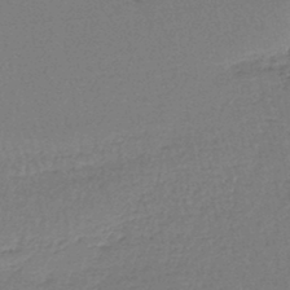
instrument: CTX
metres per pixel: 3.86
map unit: lHb
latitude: -45.4832
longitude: 57.6911
